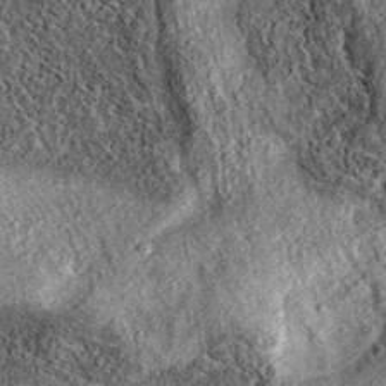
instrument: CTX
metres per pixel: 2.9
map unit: eAb
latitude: 36.8380
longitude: 108.3495
